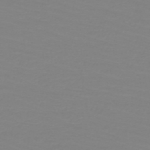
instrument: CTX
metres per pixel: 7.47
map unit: HNb
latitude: -49.3132
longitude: -51.1214
